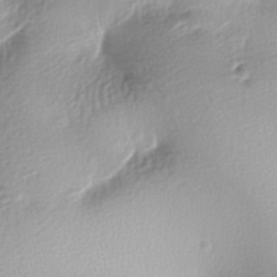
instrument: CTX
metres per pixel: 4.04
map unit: lAa
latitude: -8.3495
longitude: -127.1592
